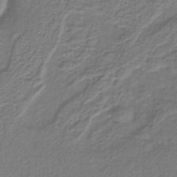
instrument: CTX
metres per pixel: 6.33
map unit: lHb
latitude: -40.4062
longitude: 61.6722
